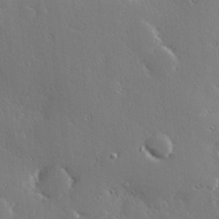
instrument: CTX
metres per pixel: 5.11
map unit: Hve
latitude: 28.5357
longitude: -91.7828
